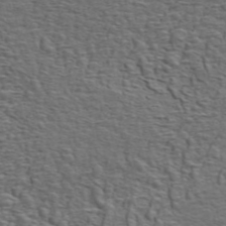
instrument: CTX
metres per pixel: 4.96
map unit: ANa
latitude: 45.6505
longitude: -84.1389
